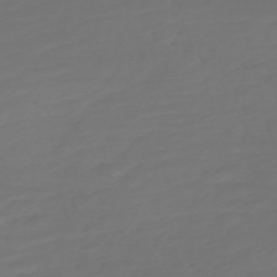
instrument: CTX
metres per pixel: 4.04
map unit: Nve
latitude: -59.4643
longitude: 57.9178
